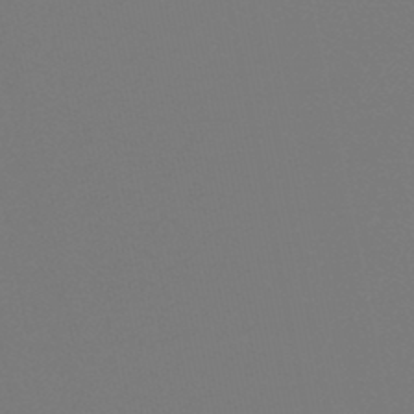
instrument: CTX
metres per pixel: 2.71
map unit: lHb
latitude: -47.5777
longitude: 64.3873
